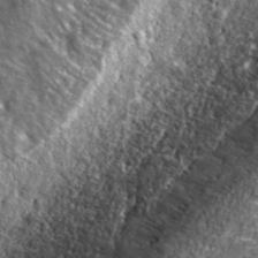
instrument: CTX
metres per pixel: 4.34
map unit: eHh
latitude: 42.1011
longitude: -90.3656
